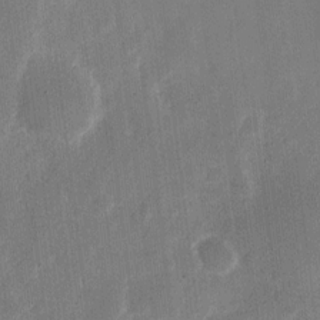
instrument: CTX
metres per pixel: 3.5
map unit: eHh
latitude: 11.7828
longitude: -68.5924
